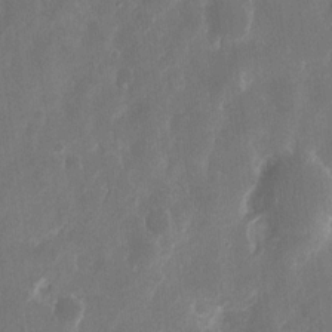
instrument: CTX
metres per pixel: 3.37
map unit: eHh
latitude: 11.8017
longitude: -72.4223
